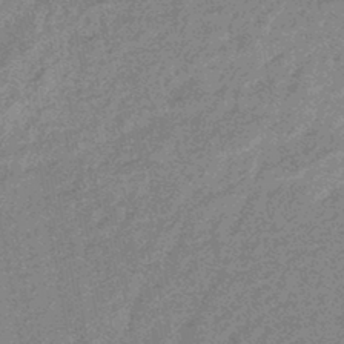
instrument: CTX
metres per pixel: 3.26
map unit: eHb
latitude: -44.7274
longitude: 88.4818
